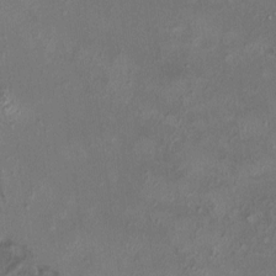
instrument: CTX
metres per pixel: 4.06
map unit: HNhu
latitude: 5.1970
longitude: 9.4265
